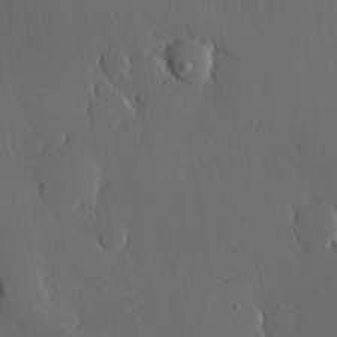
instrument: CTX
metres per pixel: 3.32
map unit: lHvf
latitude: 20.0444
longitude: 145.1998
